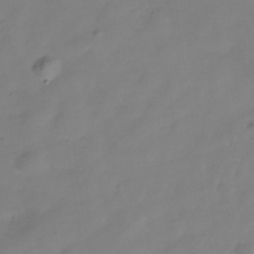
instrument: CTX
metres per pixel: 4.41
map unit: Hve
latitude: -32.3496
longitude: 93.5210
